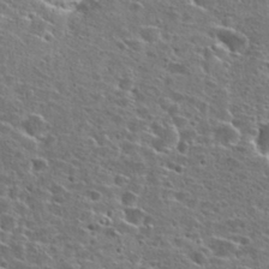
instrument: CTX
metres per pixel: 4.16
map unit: Hto
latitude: 26.4601
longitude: -47.8962
